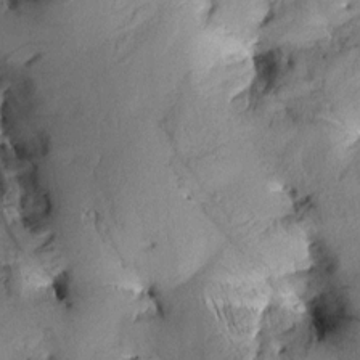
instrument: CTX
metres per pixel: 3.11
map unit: Aa
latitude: 8.7246
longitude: -142.2901
